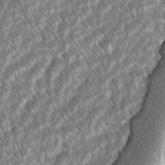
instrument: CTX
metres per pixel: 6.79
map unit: lAvf
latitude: -2.3495
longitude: -114.4034
